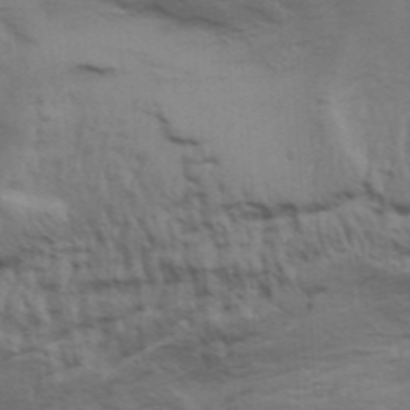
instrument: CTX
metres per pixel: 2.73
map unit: Aa
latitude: 32.7435
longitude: -135.9528
